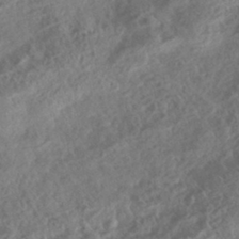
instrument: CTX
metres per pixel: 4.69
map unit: HNhu
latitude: -43.5777
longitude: 100.1983
